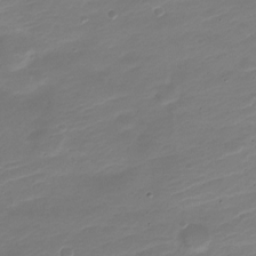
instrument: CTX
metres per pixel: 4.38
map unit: Nve
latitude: -21.6155
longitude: 105.6344
